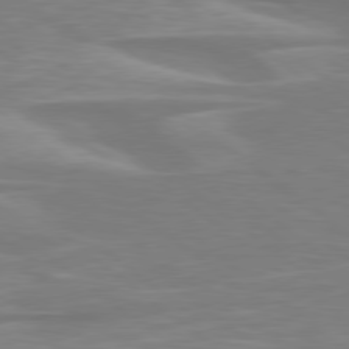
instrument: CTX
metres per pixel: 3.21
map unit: Hpe
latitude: 78.8002
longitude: -126.3467
